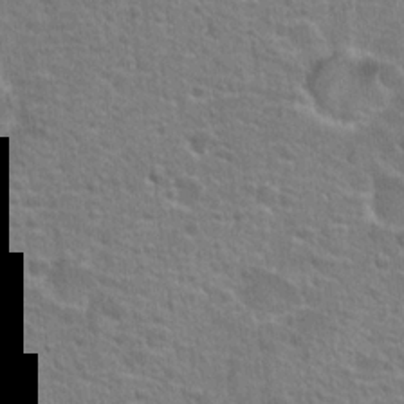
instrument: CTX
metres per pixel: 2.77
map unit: Hto
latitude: 23.1025
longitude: -47.0270
